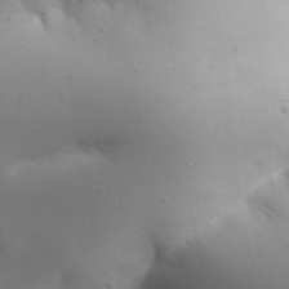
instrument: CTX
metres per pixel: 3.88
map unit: Aa
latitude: 32.3278
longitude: -143.6883
